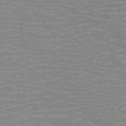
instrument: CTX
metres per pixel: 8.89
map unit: ANa
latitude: 44.8191
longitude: 29.5021
